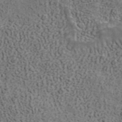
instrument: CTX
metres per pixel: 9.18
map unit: ANa
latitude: 42.1011
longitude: 29.5966
